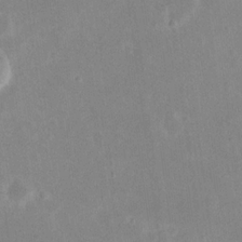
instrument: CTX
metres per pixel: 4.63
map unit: eHh
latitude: 19.9717
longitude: -70.4790
